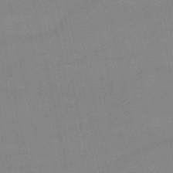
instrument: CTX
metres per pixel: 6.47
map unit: lHb
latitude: -46.4440
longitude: 69.9745
